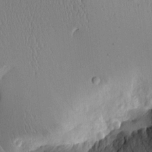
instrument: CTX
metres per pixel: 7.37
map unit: Aa
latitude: 11.9717
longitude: -127.1403
